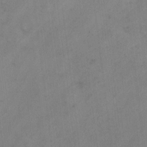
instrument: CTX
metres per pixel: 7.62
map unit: Hto
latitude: 6.5735
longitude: -62.0633
